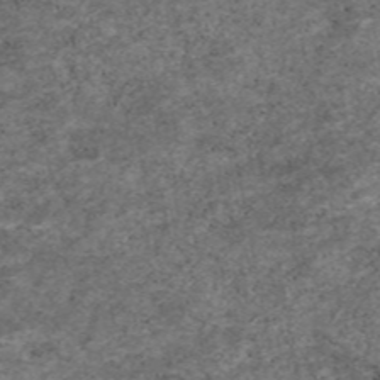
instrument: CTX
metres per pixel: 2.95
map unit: eAb
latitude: 46.7813
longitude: 118.0850
